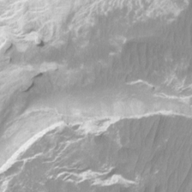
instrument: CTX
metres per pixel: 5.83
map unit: Ht
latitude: -13.5966
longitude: -43.8772
